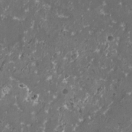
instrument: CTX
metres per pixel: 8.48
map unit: HNhu
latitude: 1.2725
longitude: 6.6329
